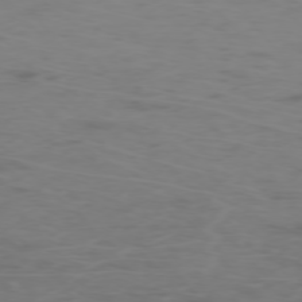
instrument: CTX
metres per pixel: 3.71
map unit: Hpe
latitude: -76.1039
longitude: -10.8380
